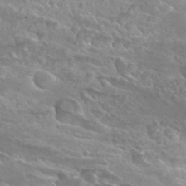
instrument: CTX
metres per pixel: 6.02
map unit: Hto
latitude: 28.3278
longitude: -40.1388
